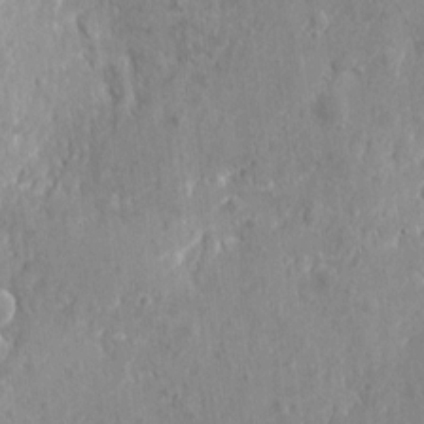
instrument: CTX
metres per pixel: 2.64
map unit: eHh
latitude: 7.3671
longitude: -74.8947
